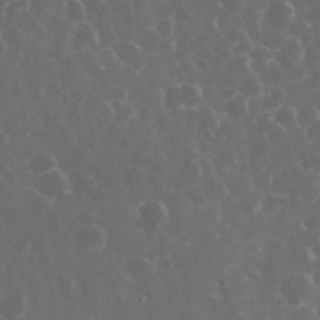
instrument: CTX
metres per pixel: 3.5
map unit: eHh
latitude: 33.1970
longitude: -61.2537
